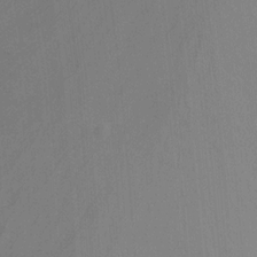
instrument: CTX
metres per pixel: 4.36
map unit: Nhu
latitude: -17.4455
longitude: -47.3104
